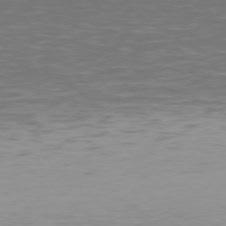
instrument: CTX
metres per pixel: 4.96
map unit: Hpe
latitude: 77.5938
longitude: -171.8205
